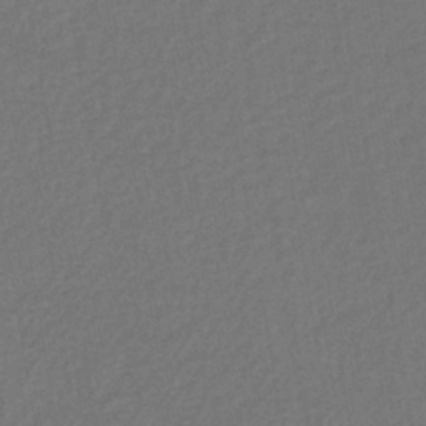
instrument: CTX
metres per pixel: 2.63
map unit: lHb
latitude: -42.4628
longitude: 73.7288
